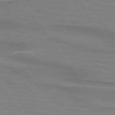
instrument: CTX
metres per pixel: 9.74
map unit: lApd
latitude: 73.8773
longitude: -62.4034
